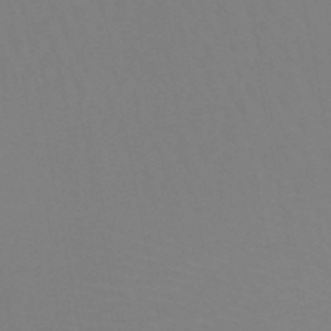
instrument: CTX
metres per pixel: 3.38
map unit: HNb
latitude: -50.6329
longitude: -53.4616
